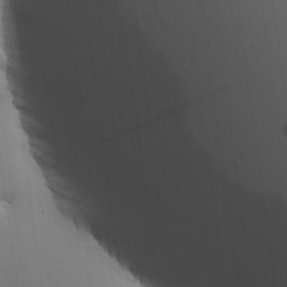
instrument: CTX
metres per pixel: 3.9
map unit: lHvf
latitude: 18.3656
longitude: -116.9325
